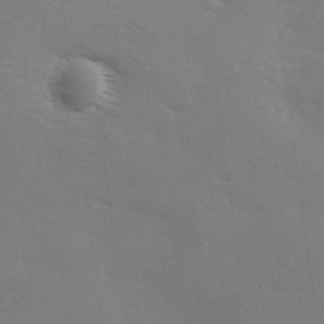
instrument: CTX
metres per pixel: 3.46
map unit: Ave
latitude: 0.2900
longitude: -111.9528
